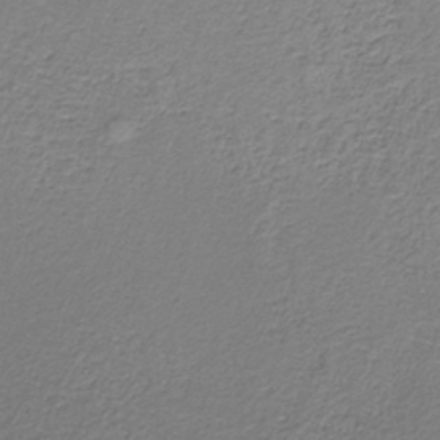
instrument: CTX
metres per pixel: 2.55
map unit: HNb
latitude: -35.0864
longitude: 58.3684
